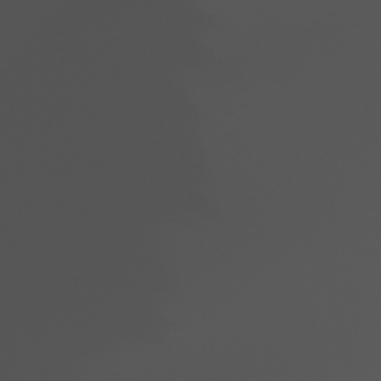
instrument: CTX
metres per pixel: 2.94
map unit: Htu
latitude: -5.1242
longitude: -89.0837
